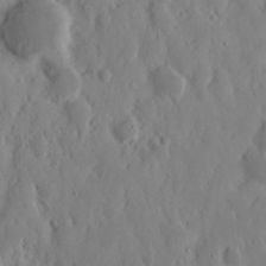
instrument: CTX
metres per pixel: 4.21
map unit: Nhu
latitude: 15.0459
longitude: -73.3671
